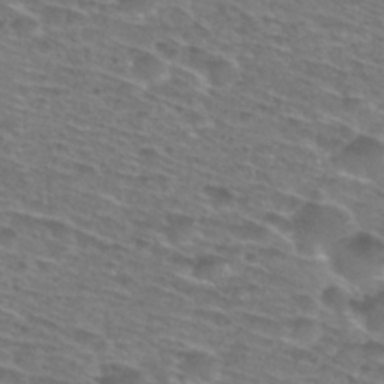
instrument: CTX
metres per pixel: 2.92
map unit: Hto
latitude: 28.9513
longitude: -47.5560
